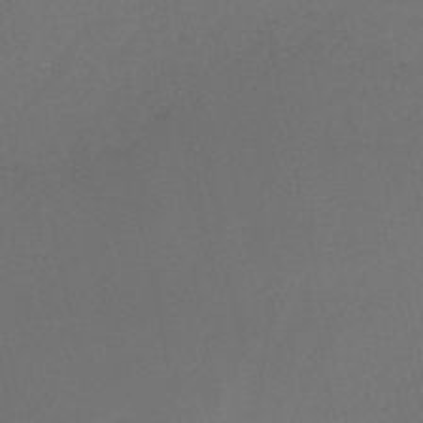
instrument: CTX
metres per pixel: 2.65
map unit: HNb
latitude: -44.1606
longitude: -44.6679
